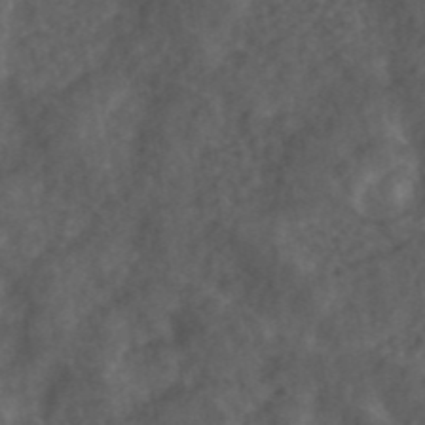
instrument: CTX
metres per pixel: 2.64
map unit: ANa
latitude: 44.0444
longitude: 24.1228
